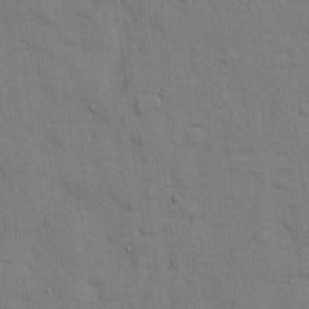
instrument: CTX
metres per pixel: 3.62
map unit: eHh
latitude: 10.4790
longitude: -67.1781
